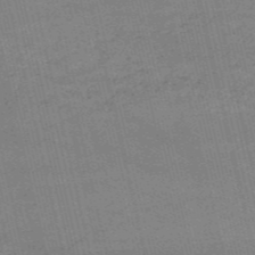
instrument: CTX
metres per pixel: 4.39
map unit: HNb
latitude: -53.1809
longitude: -40.8191
